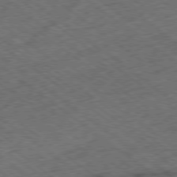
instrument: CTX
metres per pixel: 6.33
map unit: Ap
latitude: -79.2754
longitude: -52.8002
